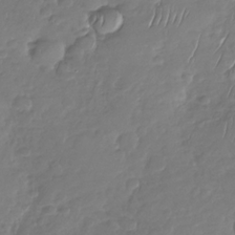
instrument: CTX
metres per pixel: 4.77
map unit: Nhu
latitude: -30.2172
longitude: -61.7449
